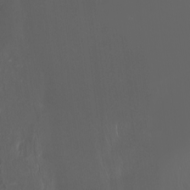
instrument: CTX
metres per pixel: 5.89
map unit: Nhu
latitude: -5.5021
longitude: -90.8758
